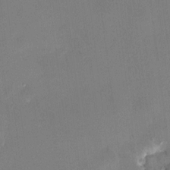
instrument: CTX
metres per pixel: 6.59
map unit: HNhu
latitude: 7.7827
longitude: 3.1242
